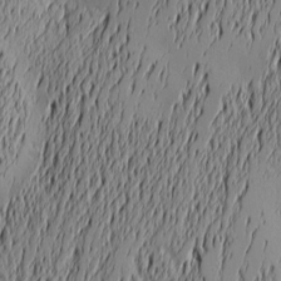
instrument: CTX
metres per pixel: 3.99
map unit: Nve
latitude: -9.6911
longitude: 173.8989
